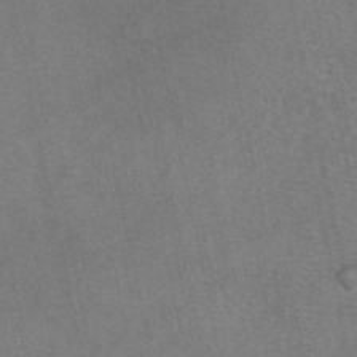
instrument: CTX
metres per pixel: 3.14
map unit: eAb
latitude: 48.2145
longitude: 105.6533
